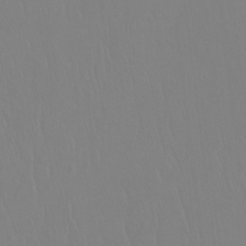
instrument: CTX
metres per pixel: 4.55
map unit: Ht
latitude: -9.6155
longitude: -34.9135
